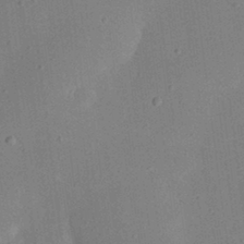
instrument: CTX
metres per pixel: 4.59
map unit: eHh
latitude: 25.2348
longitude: -70.1011
